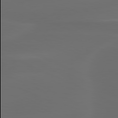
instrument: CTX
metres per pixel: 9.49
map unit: lApd
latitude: 80.0822
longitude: -117.9906
